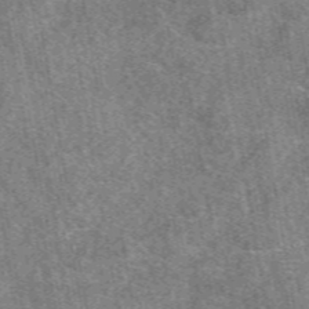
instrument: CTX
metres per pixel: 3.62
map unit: eAb
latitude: 49.0458
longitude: 109.1809
